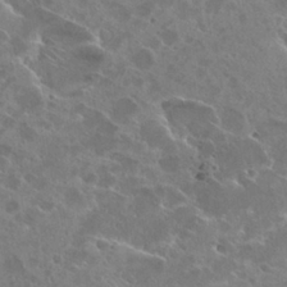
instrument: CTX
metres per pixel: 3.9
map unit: Hto
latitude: 26.6302
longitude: -40.4223
